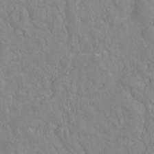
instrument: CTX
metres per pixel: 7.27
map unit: Hto
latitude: -6.9163
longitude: -48.1578
